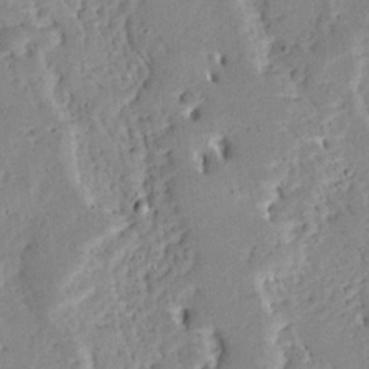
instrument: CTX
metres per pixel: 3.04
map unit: Ave
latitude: 13.5938
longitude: -138.8002
